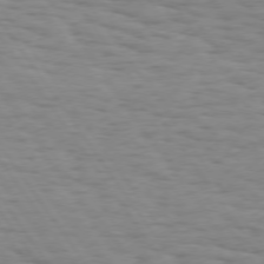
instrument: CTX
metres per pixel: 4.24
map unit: Hpe
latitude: 73.2915
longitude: -132.8947
